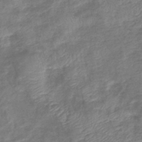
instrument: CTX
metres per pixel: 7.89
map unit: lHb
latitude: -41.4265
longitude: 79.0108
